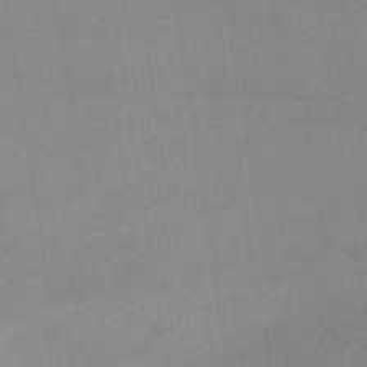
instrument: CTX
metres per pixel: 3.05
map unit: lHb
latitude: -34.8597
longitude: 64.6708
